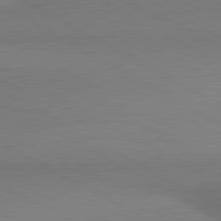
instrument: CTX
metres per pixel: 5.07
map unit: lApd
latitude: 80.4412
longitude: 163.4076
